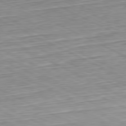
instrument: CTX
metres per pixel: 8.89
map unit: Hpe
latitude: -81.2943
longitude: 10.1417
